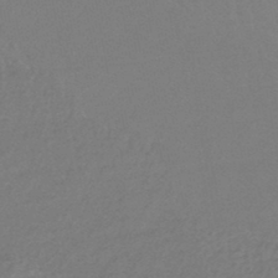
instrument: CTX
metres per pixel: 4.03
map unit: lHb
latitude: -44.6896
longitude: 73.6533
